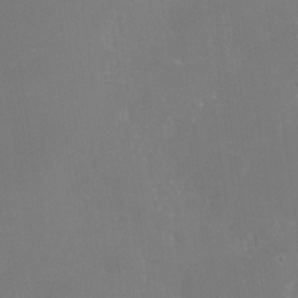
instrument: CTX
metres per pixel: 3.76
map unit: Nhe
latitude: -27.2187
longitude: -109.4615
